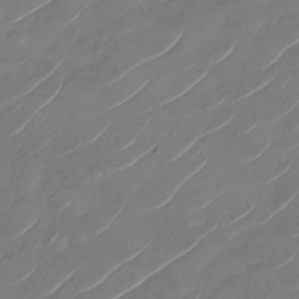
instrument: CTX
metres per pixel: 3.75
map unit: Nhu
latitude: -29.2376
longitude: -72.1767
